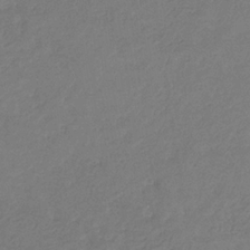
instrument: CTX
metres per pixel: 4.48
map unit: eHb
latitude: -30.4440
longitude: 71.0675
